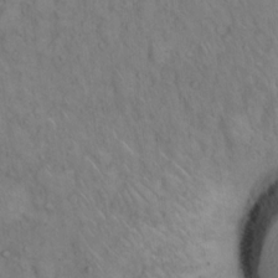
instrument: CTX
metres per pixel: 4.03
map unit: eHh
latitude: 16.5168
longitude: -63.5182
